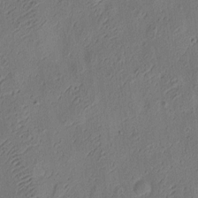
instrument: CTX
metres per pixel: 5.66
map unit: eHh
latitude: 3.6127
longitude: -78.3468
